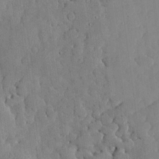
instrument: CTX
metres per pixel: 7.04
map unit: lHvf
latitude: 18.2522
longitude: -112.7435
